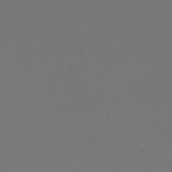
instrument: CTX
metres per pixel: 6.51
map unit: lHb
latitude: -46.6896
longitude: 67.5588
